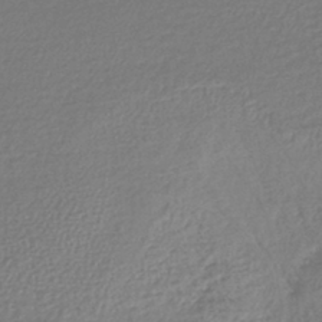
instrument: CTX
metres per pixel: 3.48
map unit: lHb
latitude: -42.4628
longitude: 69.0486
